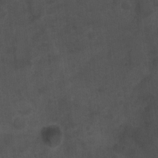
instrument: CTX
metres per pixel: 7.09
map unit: Ht
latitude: 5.0080
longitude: -37.2348
